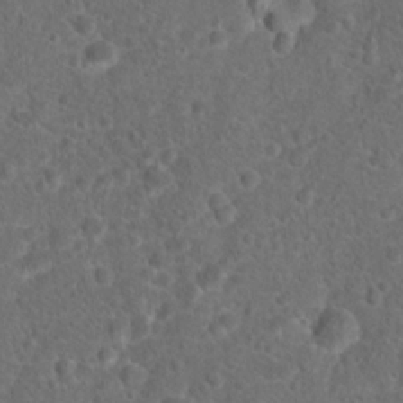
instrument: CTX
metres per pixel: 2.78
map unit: Hto
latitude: 17.8772
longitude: -41.5371
